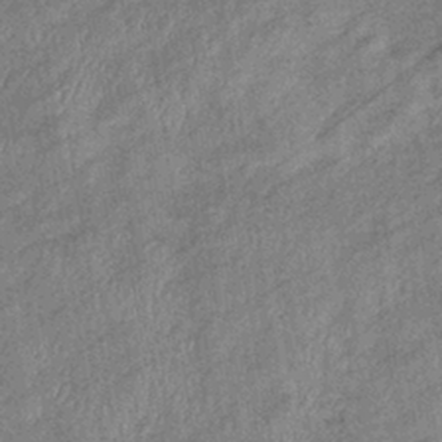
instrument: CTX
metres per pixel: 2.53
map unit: eHb
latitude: -38.9542
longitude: 77.6155
